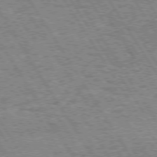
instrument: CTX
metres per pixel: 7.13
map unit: Hpe
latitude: 73.6694
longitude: -133.6316
